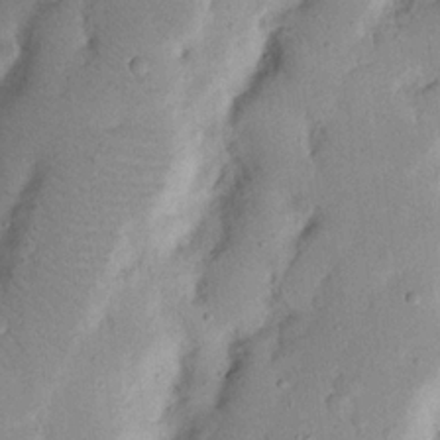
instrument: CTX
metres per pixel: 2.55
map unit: Nhu
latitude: 17.7072
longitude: -74.4223
